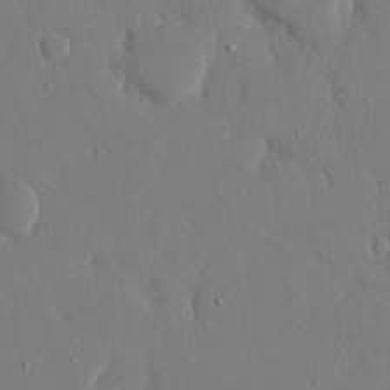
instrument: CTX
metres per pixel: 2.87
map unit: eHh
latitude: 14.9703
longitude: -70.6301
